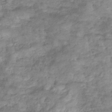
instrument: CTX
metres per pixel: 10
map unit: eHb
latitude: -32.9920
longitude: 73.5021
